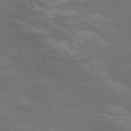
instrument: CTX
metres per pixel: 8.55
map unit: Nve
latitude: -56.7841
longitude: 54.3117
